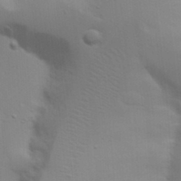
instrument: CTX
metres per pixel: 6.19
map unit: Nhu
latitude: 19.7638
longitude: -73.1026
